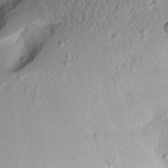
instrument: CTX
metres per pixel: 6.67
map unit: Aa
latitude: 13.5749
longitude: -139.8772
